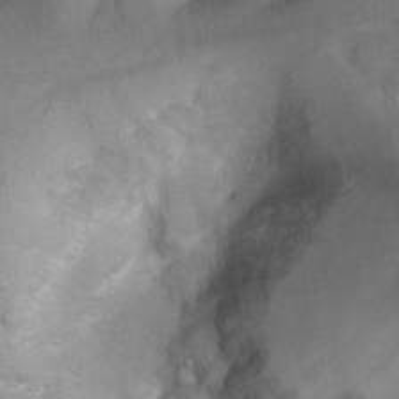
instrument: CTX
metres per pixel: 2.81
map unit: Hto
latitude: 7.0080
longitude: -36.1011
